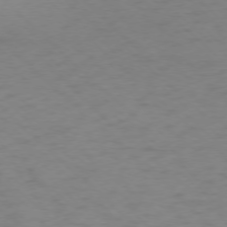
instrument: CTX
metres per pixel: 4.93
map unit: Ap
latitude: -76.4629
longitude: -77.7638
